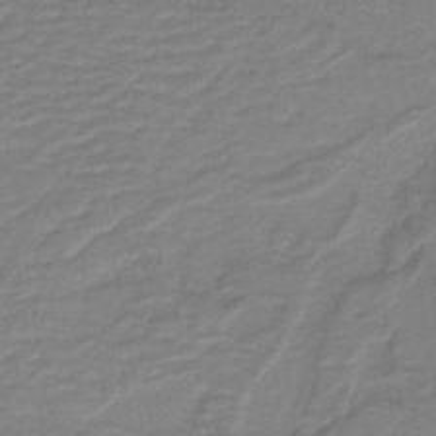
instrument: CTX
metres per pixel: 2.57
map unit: lHb
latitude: -41.3509
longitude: 53.4076
